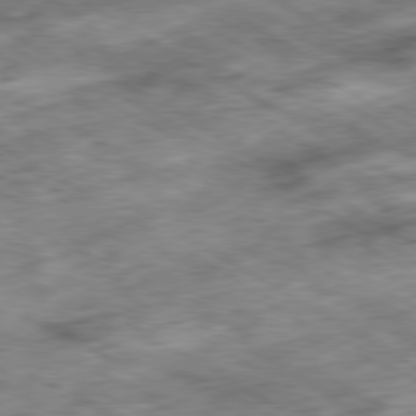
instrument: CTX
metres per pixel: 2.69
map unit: Hpe
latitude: -80.4440
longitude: 22.7463
